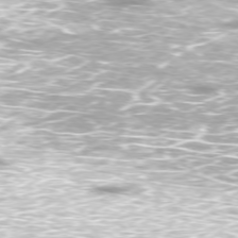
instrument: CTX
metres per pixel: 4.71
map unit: Ap
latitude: -76.7463
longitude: -61.7827
